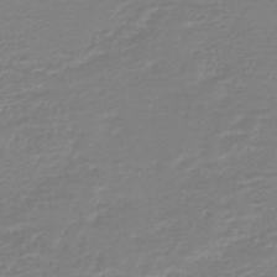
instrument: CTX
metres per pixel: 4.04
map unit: HNhu
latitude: -46.5384
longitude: 98.5007
